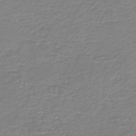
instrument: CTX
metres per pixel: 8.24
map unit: HNb
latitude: -45.9556
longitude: 53.2376
